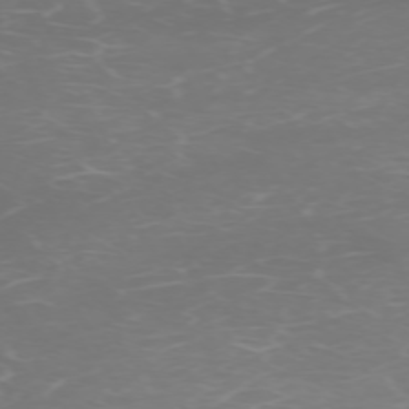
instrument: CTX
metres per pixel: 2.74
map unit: Hpe
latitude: -71.7100
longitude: 9.9367
